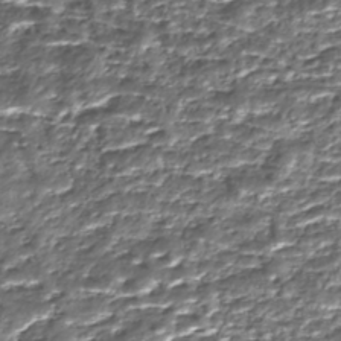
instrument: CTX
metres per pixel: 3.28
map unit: Nhe
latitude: -45.5966
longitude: 152.2172
